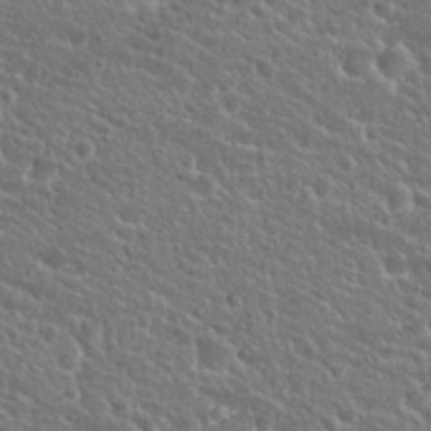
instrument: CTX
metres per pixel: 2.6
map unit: Hto
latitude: 24.8380
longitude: -50.3845
